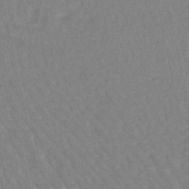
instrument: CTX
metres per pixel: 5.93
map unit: lHb
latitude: -49.0298
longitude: 72.8786
